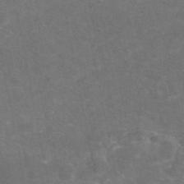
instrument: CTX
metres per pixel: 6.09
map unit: eAb
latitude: 47.6883
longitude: 115.8422
